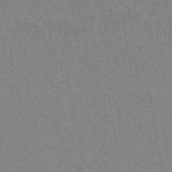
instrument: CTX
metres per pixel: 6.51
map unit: ANa
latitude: 42.8569
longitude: 29.2565
